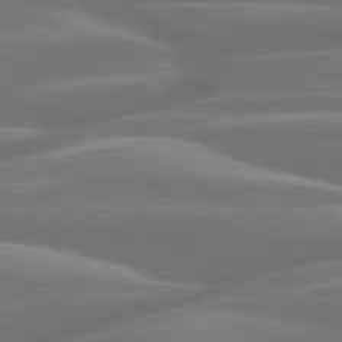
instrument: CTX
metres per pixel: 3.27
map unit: lApd
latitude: 79.9339
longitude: -127.1592
